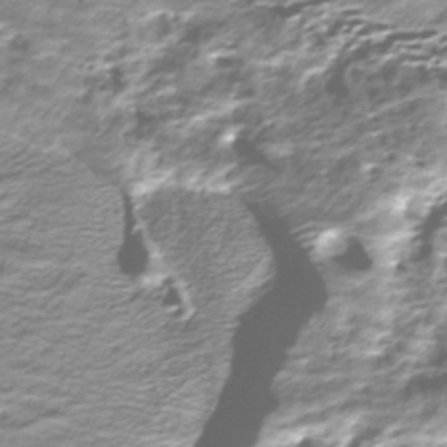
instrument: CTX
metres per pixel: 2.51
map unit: HNhu
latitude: -40.5007
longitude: 109.2187
